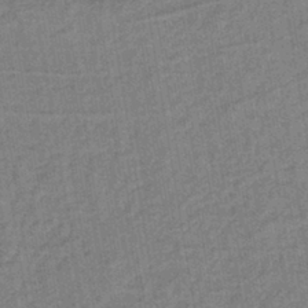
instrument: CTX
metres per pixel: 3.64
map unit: lHb
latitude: -41.2565
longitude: 62.5573
